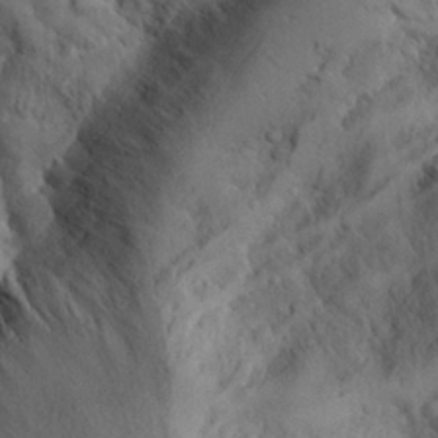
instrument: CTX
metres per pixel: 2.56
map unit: Aa
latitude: 26.0633
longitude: -129.0080
